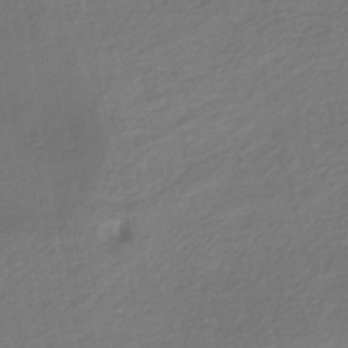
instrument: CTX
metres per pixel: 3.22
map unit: lHb
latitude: -37.7477
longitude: 70.9920
